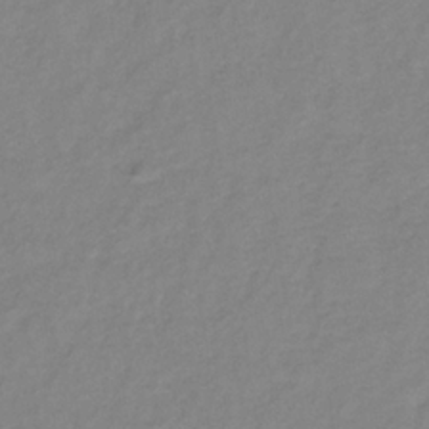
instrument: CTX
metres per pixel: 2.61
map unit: lHb
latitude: -35.2565
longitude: 71.3888
